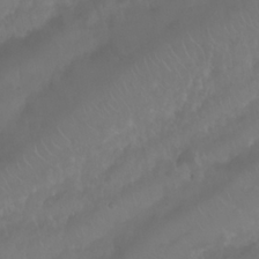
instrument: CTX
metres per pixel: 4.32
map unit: Nhu
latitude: 24.9135
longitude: -62.2145
